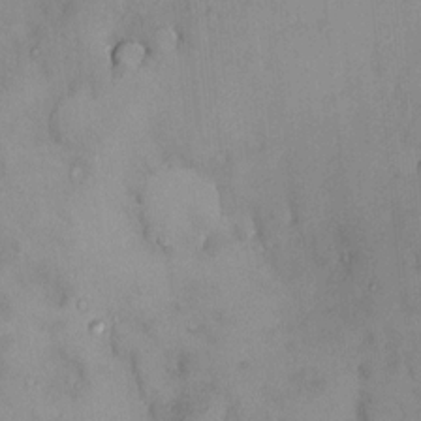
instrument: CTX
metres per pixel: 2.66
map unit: HNhu
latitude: 2.4601
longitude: 8.6707
